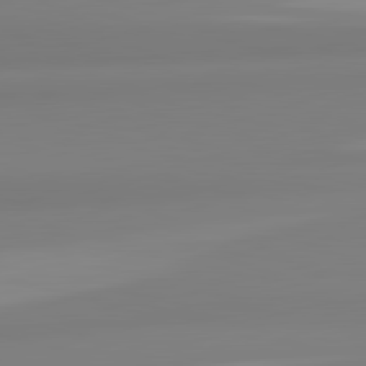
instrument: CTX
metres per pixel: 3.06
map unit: lApd
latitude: 82.4790
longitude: 172.5007
